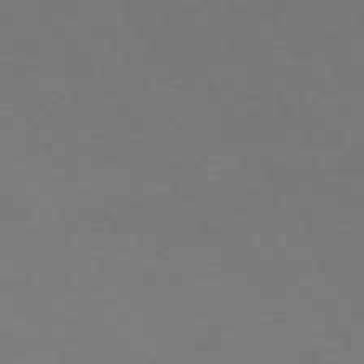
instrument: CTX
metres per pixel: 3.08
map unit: Ap
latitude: -74.6141
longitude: -74.9703
